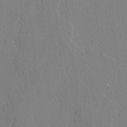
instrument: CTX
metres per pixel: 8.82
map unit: lAvf
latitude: -4.2361
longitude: -108.6301
